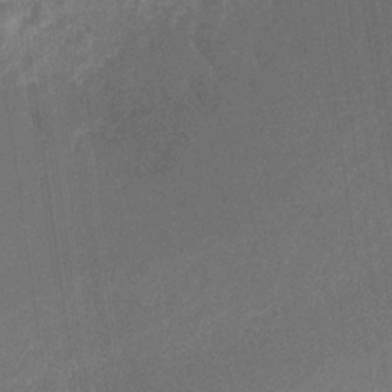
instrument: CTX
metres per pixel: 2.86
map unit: HNb
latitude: -32.7652
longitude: 57.1620
